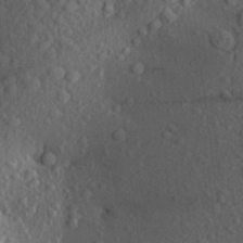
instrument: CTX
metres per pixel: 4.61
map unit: Aa
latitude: 23.3104
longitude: -147.0459
